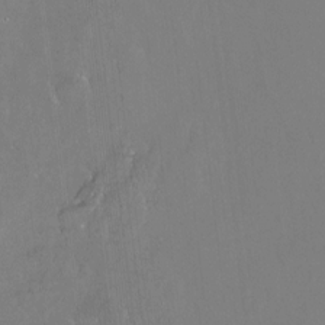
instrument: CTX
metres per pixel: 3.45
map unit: Hto
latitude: -13.5588
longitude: -41.8961
